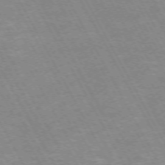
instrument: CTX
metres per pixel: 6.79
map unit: Hpe
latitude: -72.3495
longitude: 9.8233
